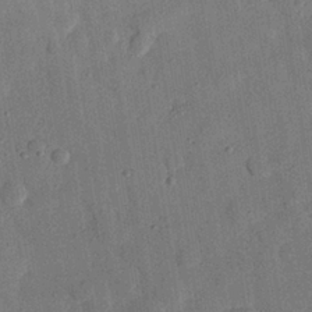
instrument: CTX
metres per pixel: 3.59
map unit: eHh
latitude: 27.0459
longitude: -76.9702
